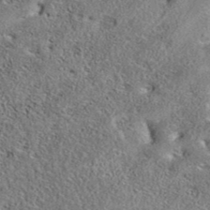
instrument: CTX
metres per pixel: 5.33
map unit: eAb
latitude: 37.1970
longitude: 112.6330
